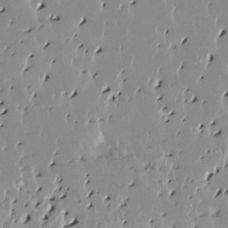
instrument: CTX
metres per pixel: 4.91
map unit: HNhu
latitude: 3.5560
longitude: 6.3306
